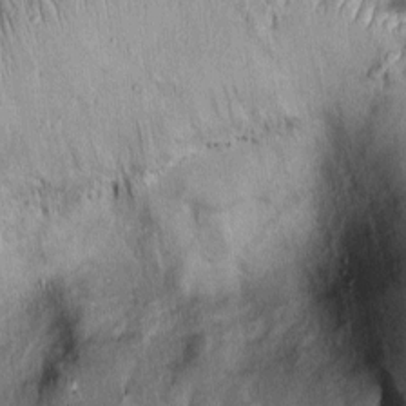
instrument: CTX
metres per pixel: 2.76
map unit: Htu
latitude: -5.8422
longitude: 156.3117
